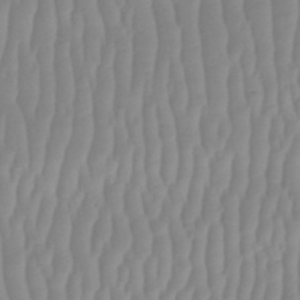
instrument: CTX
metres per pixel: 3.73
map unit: HNhu
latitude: -48.0850
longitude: 30.2928
